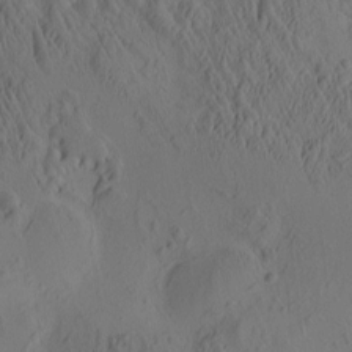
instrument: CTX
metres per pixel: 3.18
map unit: eHh
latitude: -0.8030
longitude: 15.2376
